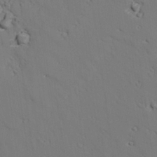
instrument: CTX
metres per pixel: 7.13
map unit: lAvf
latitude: 26.9325
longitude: -110.7058
